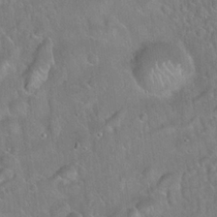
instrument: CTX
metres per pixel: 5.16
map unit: Hto
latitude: 21.8395
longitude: -51.9717
